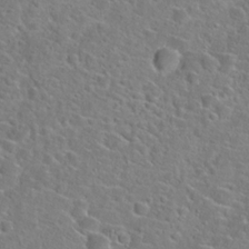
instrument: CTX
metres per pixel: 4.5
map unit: Hto
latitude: 22.9514
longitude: -45.0836
